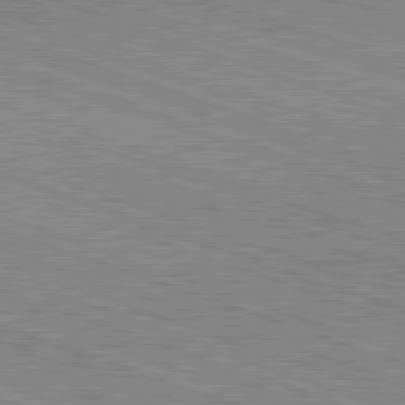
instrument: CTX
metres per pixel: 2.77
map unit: Hpe
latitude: -82.6329
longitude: 8.4818
